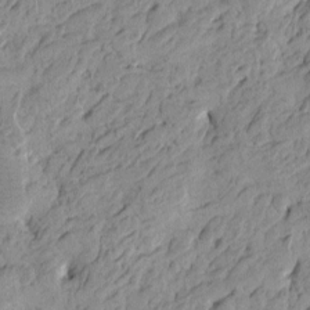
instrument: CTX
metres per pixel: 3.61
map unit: Htu
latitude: -4.2172
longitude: -176.2522
